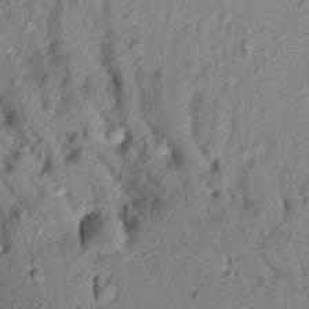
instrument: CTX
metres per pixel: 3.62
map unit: Aa
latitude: 17.2915
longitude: -146.8947
